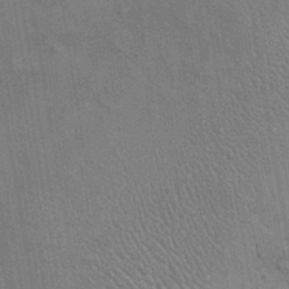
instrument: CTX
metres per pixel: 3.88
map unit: Nhu
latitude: -0.3873
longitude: -15.7450
